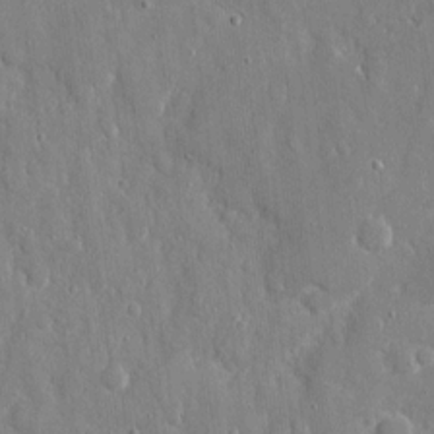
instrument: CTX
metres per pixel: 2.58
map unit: eHh
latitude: 8.6302
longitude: -69.6316
